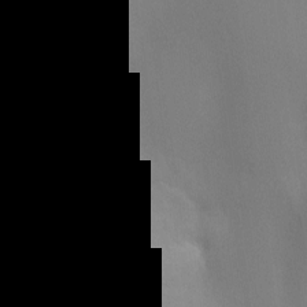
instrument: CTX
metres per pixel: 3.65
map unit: Ht
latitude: -4.4251
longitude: -25.4804
